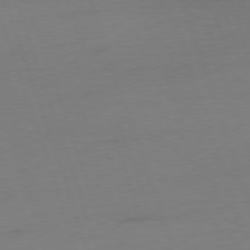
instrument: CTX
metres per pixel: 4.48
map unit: Ap
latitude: -76.2739
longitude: -73.1970
